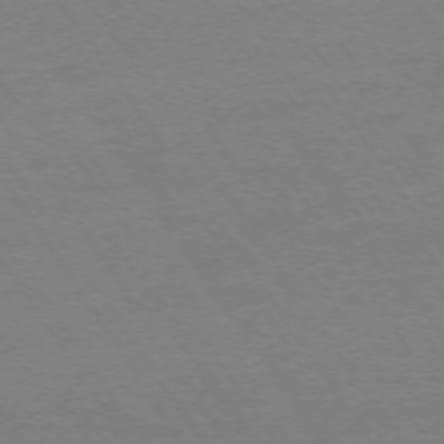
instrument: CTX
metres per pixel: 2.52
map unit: Ap
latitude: -74.4062
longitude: -85.9150
